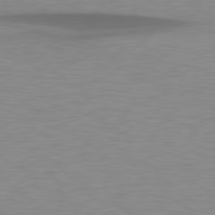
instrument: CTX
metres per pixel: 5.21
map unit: lApd
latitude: 79.1781
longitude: -95.2537
